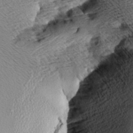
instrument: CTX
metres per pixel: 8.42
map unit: Aa
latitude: 8.4223
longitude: -140.8002
